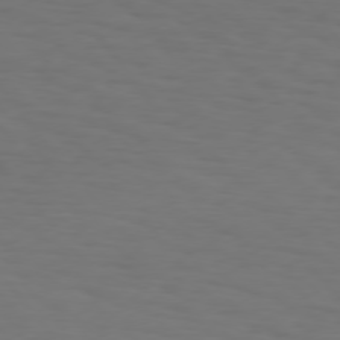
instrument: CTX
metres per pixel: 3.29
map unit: Hpe
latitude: 75.5938
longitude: -132.5168
